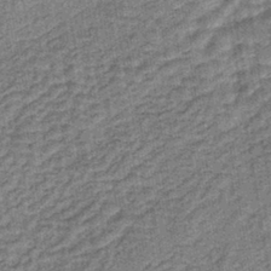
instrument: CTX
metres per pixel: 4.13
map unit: lHb
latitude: -40.1228
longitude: 63.4643
